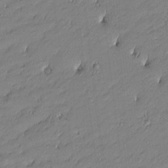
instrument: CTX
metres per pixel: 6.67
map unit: Htu
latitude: -6.4818
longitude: 176.6141
